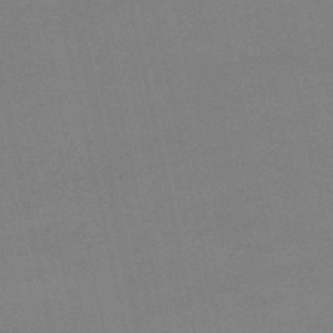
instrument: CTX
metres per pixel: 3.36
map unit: lHb
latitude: -45.6533
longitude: 58.5762
